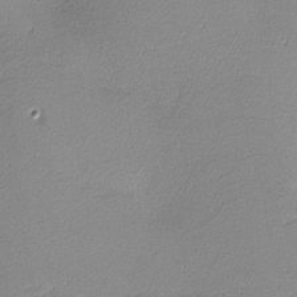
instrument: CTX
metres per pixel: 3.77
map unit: lHvf
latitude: -13.0864
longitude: -102.3089
